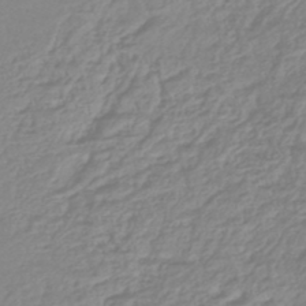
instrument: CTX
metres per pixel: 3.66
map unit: lHb
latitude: -44.6707
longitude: 78.2928
